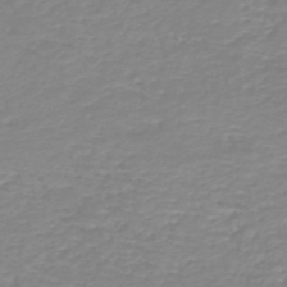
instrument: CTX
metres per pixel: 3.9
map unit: HNb
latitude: -44.5763
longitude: 50.7463
